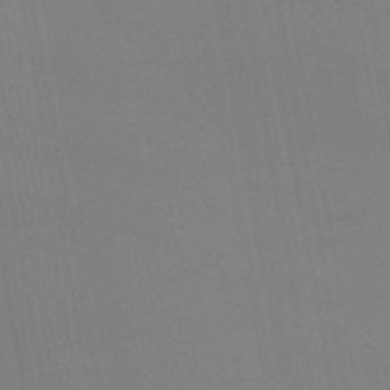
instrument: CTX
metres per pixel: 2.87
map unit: HNb
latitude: -47.3320
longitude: 58.2172
